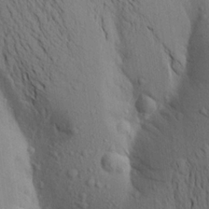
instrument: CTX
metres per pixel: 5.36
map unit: Aa
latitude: 18.7624
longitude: -149.2159
